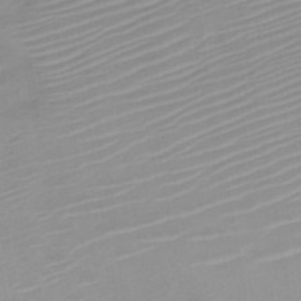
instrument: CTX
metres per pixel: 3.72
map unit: HNb
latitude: -45.3699
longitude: -43.7072
